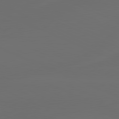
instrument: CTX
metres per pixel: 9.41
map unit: lApd
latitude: 80.2900
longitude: -118.4412
